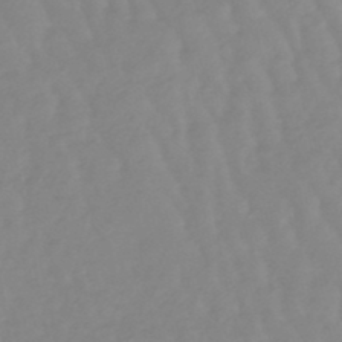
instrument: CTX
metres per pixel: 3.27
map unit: lHb
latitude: -48.1039
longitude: 77.4076
